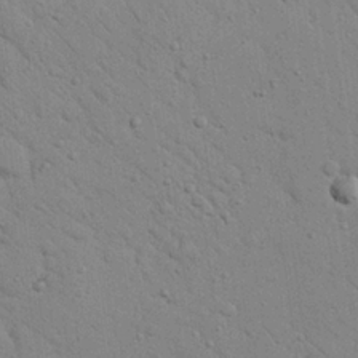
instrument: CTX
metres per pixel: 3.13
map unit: Nhu
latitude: 23.5560
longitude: -74.9514
